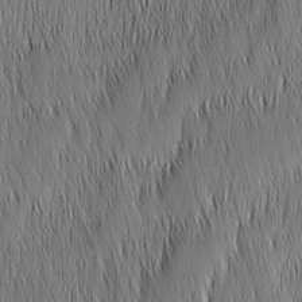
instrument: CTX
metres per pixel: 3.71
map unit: Nhu
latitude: -6.3117
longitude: -150.4223
